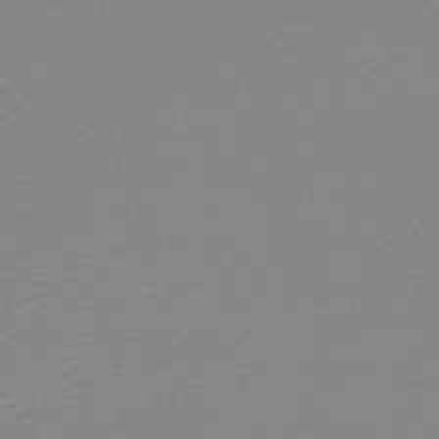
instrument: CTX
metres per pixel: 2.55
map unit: lHb
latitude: -48.5952
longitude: 65.3132
